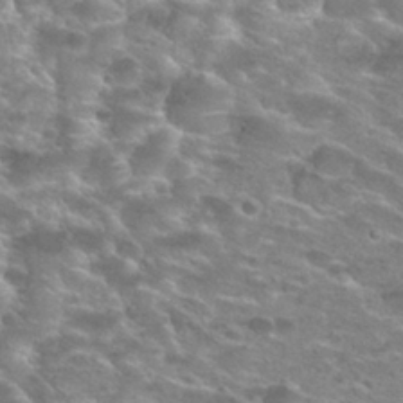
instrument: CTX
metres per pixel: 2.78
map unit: Hto
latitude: 28.1578
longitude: -47.7828
